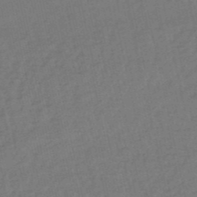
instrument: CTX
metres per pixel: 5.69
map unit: eHb
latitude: -49.6155
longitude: 73.2187
